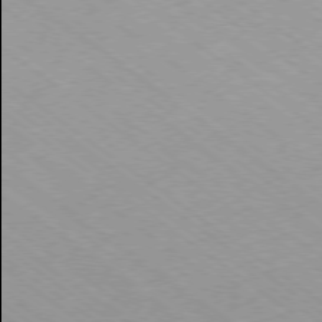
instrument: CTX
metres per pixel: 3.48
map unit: Hpe
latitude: -78.2928
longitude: -21.9906
